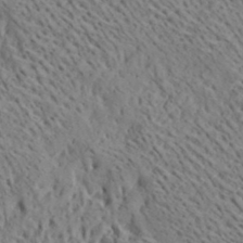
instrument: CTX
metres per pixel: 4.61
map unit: Aa
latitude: 19.0647
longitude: -140.4034
